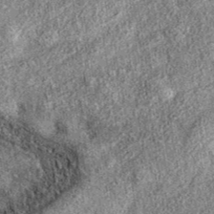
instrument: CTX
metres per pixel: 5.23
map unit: eAb
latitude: 38.1200
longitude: 109.0675
